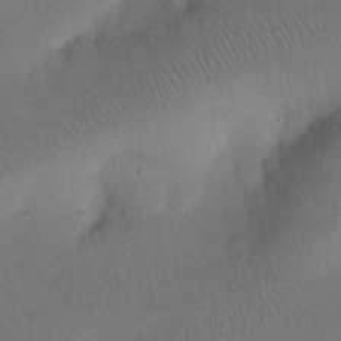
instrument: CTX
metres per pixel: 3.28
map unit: eHh
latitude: 25.5938
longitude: -69.3482
